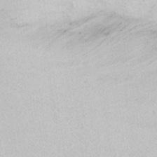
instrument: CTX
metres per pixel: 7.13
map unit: Nhu
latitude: 0.0444
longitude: -79.4238
